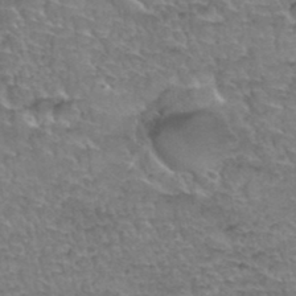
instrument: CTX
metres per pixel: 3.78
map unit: Hto
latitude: 35.3481
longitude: -45.1781
